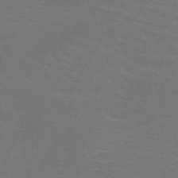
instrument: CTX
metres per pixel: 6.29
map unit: HNb
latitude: -49.2754
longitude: -46.2901
